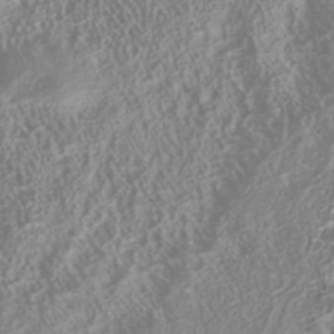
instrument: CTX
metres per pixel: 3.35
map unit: Nhu
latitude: -40.4062
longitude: -84.3089
